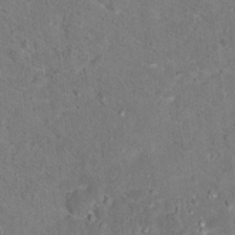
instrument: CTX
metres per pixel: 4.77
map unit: Hto
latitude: 17.1025
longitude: -38.0255
